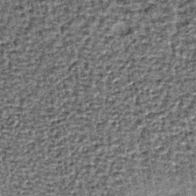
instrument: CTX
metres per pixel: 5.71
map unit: lHb
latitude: -37.3887
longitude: 64.5385
